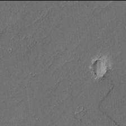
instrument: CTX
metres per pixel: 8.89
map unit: lAvf
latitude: -2.0094
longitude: -107.3671
